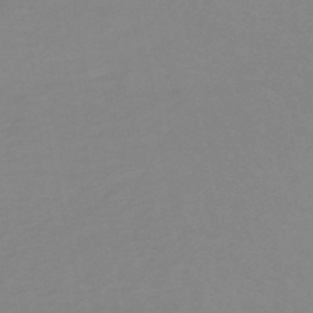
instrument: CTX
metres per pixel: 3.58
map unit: eHh
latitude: -53.5399
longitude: -25.4426
